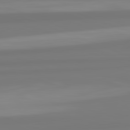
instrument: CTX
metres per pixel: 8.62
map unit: lApd
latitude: 82.6112
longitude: 175.1242
